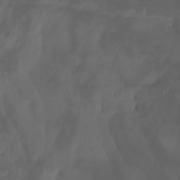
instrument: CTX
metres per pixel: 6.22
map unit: Aa
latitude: -7.5777
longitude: -79.8773
